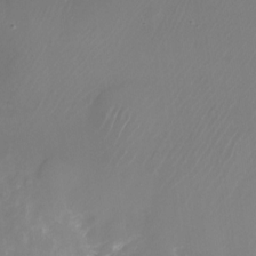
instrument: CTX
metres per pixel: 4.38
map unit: Nhu
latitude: -27.8044
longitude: -71.4426
